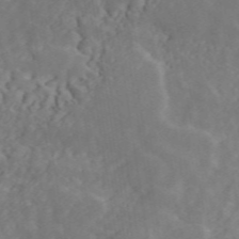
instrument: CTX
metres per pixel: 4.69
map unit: ANa
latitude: 48.3656
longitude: -81.4804
